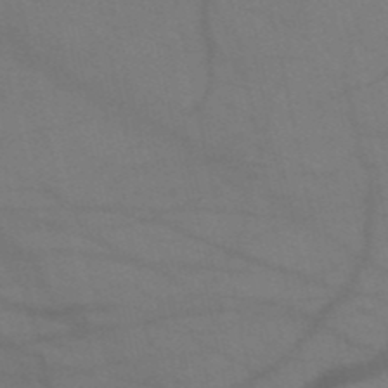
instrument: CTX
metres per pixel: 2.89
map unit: HNb
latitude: -51.9556
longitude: -42.8758
